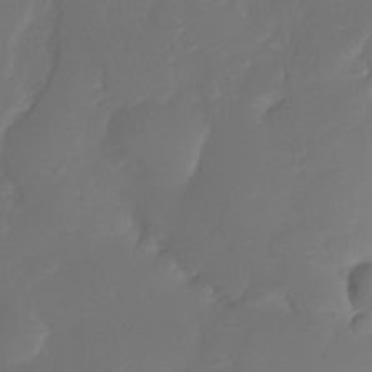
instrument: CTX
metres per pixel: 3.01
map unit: Nhe
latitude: -34.2550
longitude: -144.9325
